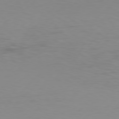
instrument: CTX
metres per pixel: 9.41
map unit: Hpe
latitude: 78.0822
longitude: -139.5182
